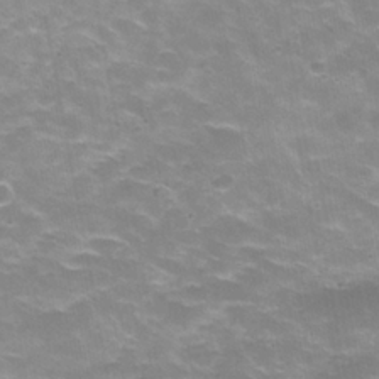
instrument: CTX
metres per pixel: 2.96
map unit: Hve
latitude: -30.1794
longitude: 95.3887
